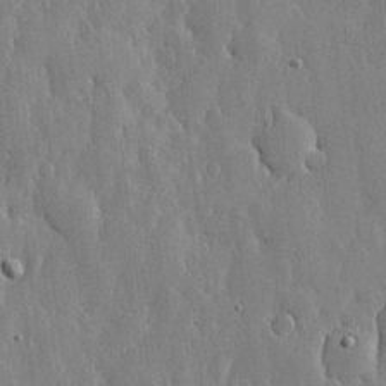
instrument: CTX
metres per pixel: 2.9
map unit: lHvf
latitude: 18.2711
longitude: -115.6882
